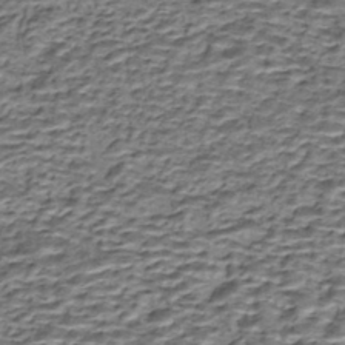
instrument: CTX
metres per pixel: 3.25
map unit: eHh
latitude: -42.7274
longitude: 116.8030
